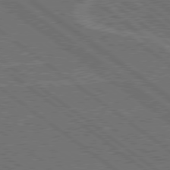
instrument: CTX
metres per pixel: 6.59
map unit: Hpe
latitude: 78.6869
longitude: -161.1781
